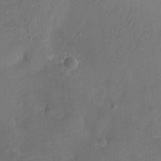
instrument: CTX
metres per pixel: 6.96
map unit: Ht
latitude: -10.1039
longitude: -22.3089
